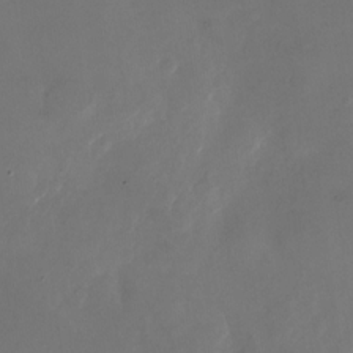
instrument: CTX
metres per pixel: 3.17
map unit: Nhu
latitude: -27.3887
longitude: -72.7625
